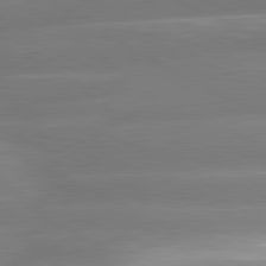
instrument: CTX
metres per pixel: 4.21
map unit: lApd
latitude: 81.1025
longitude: -135.9528
